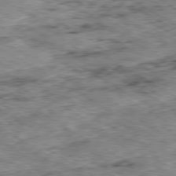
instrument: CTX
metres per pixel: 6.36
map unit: Ap
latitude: -80.1606
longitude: -48.9514
